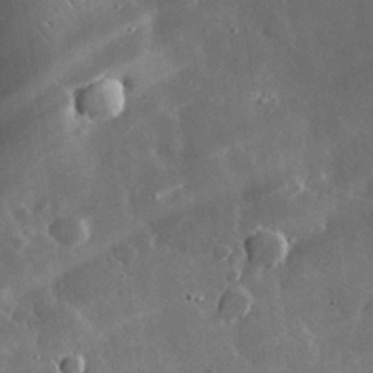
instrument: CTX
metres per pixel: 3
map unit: lHvf
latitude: 32.8947
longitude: -91.6883
